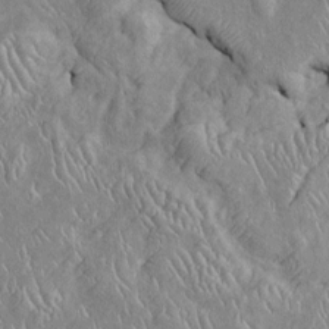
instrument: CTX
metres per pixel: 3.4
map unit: Htu
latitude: -6.5385
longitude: 153.4076
